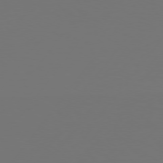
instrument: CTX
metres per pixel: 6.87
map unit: Hpe
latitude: 75.2348
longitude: -130.1011
